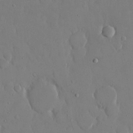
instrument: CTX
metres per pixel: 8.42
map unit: eHh
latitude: 13.9339
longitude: -69.6127
